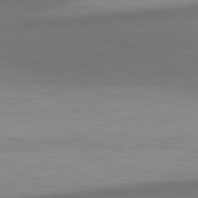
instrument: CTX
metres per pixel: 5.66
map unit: lApd
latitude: 81.1592
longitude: 139.6533
